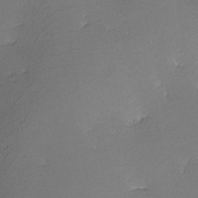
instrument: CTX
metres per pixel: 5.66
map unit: lHvf
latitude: -11.0109
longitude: -103.8205
